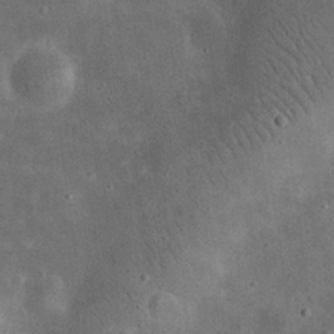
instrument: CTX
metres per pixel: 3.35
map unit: eHh
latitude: 24.3656
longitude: -68.1200
